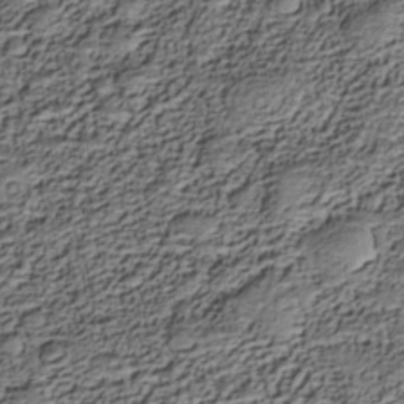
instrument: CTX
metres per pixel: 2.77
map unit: Nhe
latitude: -38.6330
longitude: -117.3860
